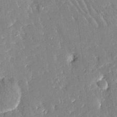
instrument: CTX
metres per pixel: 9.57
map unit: Htu
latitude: -1.7667
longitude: 174.9163
